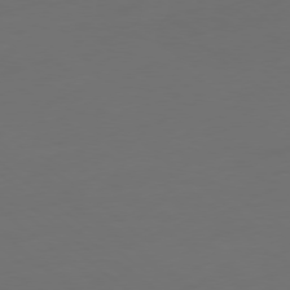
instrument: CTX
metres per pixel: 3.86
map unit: Ap
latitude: -79.3509
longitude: -60.9136
